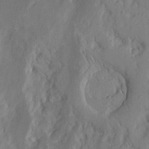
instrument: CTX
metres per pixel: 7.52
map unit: Nhu
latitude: -5.1431
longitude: -150.1200
